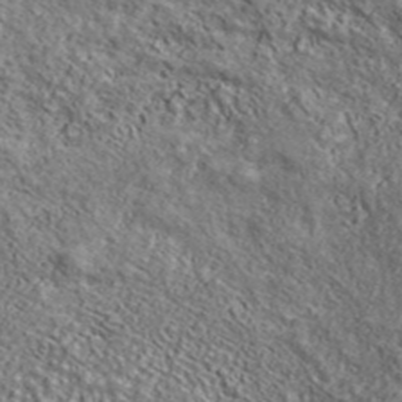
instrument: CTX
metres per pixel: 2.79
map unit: ANa
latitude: 42.8758
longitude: -88.9136
